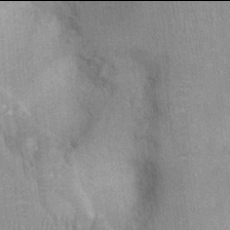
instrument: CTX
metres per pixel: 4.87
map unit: Ht
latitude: -2.0094
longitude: -15.6127
